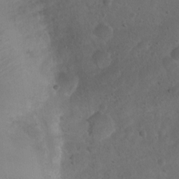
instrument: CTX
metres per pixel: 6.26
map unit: Nhu
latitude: 4.0633
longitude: -27.4804
